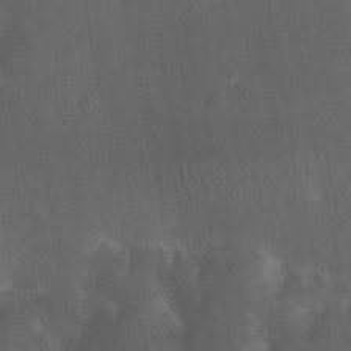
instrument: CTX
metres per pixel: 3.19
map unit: Nhu
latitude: 18.9891
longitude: -74.1956
